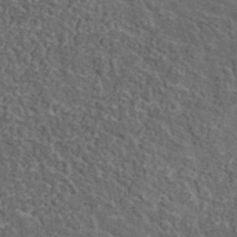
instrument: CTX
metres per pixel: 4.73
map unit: lHvf
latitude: 37.7828
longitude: -90.6302
